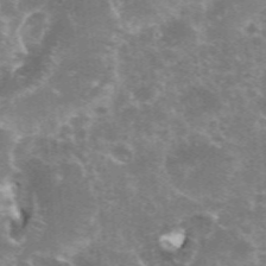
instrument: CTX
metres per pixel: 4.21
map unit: eHh
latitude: 35.6694
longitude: -59.8205
